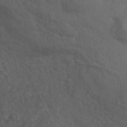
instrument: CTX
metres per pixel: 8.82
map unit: ANa
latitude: 41.9906
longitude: 54.7274
